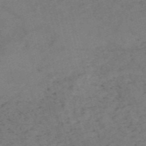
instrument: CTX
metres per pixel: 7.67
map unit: HNb
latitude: -54.8786
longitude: -47.7450
